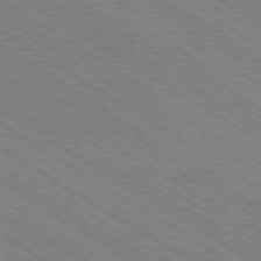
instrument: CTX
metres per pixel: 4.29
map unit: Ap
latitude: -79.4265
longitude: -79.1026
